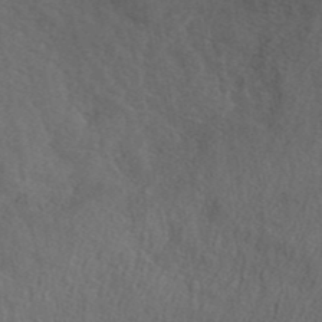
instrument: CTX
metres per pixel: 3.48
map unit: ANa
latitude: 42.8947
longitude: 53.3698
